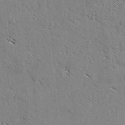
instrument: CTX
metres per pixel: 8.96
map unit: lAvf
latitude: 3.1025
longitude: -105.0081
